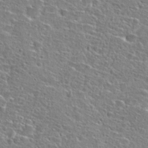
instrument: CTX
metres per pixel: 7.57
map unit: Hto
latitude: 25.6882
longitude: -47.7072
